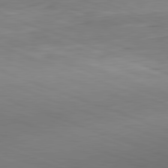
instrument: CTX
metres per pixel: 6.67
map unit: Hpe
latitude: -82.5385
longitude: 14.8597
